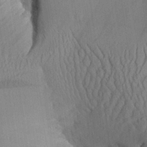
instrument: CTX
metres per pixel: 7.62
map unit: Aa
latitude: 27.1403
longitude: -134.4034
